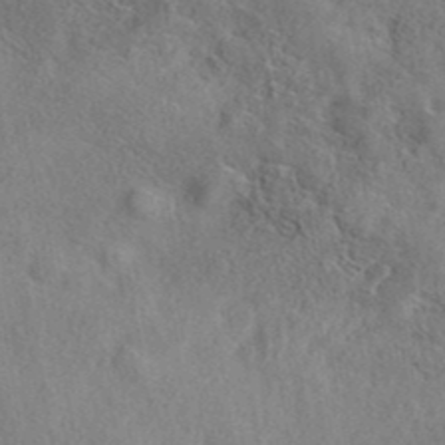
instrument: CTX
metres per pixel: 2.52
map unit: eAb
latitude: 39.2726
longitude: 112.2551
